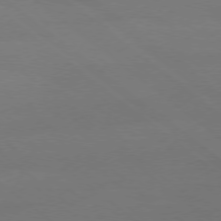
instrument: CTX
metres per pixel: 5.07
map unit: Ap
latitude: -78.5384
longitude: -56.1577
